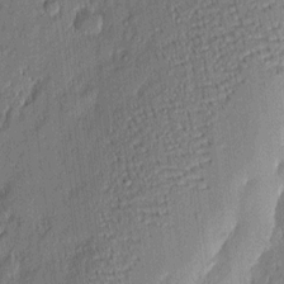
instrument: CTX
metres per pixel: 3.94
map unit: eHh
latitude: 4.0822
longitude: -76.7057
